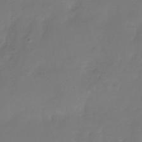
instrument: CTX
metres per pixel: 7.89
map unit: Nhu
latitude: -26.8785
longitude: -70.9702
